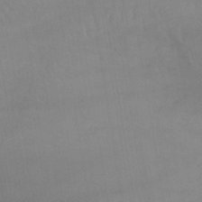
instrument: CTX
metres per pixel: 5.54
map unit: lHb
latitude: -40.3306
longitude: 66.3873
